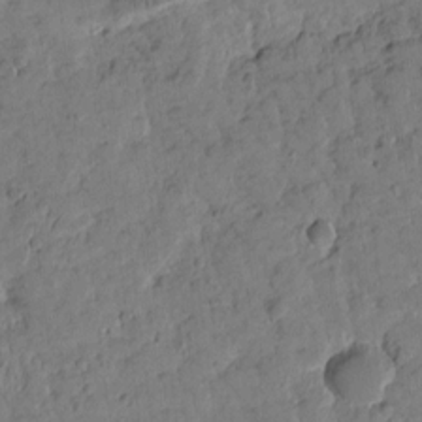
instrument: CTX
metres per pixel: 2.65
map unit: Htu
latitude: 2.0633
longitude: 178.0661
